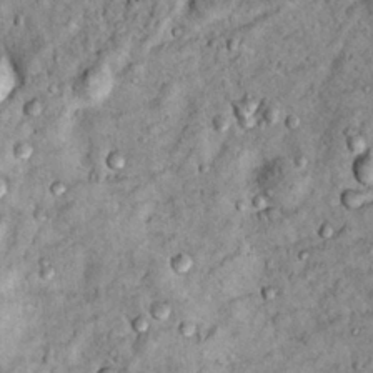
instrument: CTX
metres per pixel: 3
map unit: Hto
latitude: 14.4412
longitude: -35.3103
